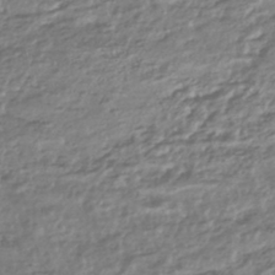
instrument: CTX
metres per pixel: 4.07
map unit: HNhu
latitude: -44.5952
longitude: 97.4832
